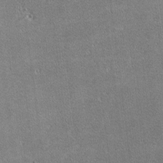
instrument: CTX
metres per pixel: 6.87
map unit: lHvf
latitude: -11.6155
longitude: -104.8380
